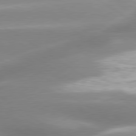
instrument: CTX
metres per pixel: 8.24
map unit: lApd
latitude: 80.0822
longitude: -137.0648
